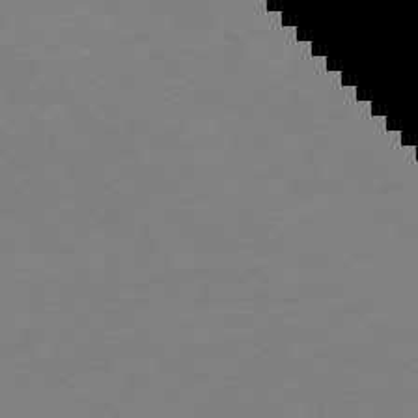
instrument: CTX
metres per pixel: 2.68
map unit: Ap
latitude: -75.3132
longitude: -77.9339
